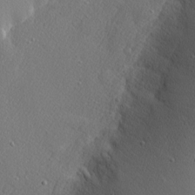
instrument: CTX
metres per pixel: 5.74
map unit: Nhu
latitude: 0.7246
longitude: -78.1389
